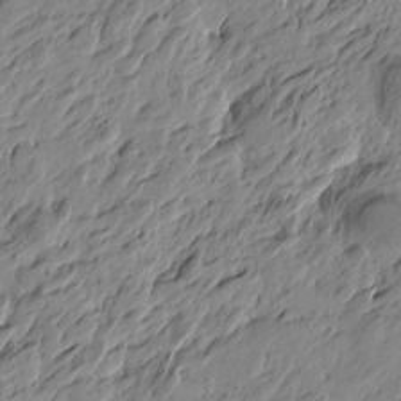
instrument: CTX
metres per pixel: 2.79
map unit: Htu
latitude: -4.4062
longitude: -178.7247
